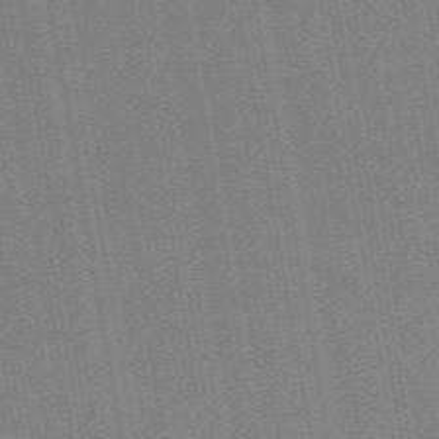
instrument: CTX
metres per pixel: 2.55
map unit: ANa
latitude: 51.4993
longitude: -70.6868
